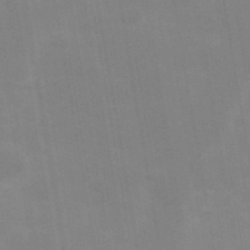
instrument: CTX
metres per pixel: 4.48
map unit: Hve
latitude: 31.1026
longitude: 149.9745
